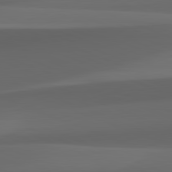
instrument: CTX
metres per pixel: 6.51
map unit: lApd
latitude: 82.2144
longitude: 143.2753
